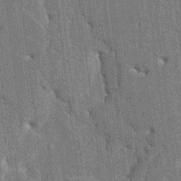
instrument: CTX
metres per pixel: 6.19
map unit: HNhu
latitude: 6.1767
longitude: -5.9906
